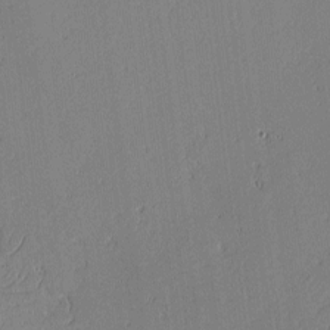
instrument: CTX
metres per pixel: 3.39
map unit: lAvf
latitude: -0.8219
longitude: -107.0269
